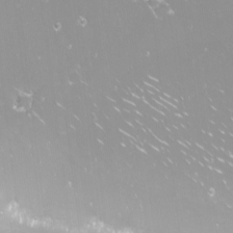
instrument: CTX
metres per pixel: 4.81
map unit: Nhu
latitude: -12.0661
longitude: -62.2523
